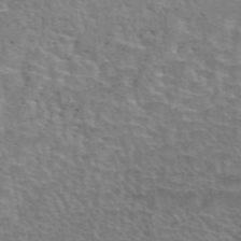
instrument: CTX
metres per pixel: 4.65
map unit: eAb
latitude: 44.4412
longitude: 107.7100
